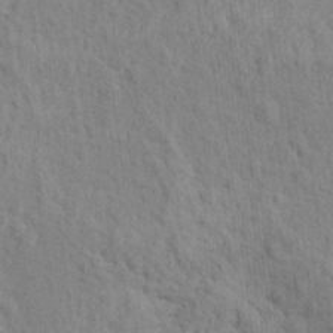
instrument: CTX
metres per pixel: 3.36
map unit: Hto
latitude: 13.8961
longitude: -38.0822
